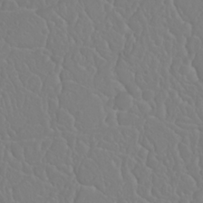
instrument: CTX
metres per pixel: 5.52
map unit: Nhu
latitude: 23.5560
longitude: -64.0255
